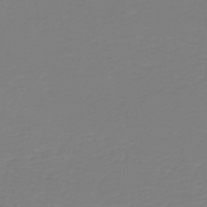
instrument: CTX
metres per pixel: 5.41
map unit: HNb
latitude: -45.8611
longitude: 53.5588
